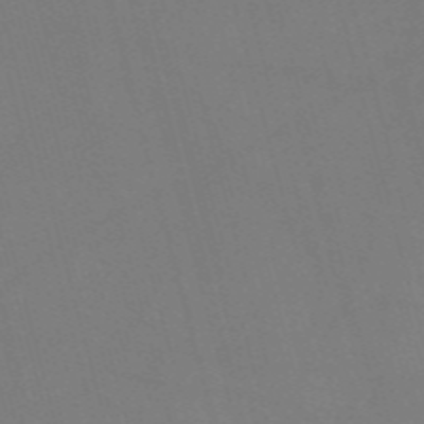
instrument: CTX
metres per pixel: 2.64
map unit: Nve
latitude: -58.3495
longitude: 62.1039
